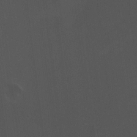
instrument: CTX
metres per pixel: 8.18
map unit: HNhu
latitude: 4.2711
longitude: 5.2754
